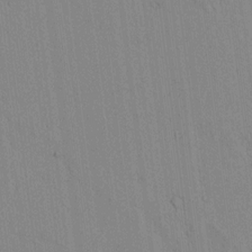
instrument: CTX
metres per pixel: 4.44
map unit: lAvf
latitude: 7.5749
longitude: 168.8030
